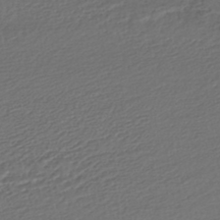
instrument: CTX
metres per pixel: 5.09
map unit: HNhu
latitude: -45.9367
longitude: 101.2753
